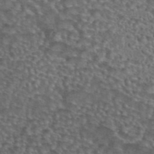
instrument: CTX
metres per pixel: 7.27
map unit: eAb
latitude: 43.9528
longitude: 104.1605
